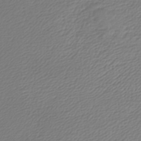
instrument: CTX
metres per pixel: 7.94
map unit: lHb
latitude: -42.3873
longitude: 65.8800
